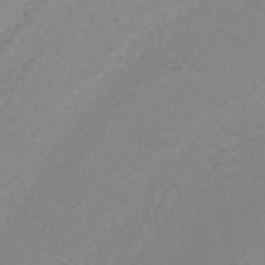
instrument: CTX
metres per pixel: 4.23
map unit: Ht
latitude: -2.5762
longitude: -17.8205
